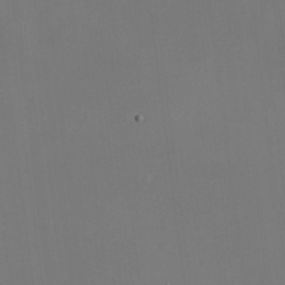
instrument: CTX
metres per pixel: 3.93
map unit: HNhu
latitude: 11.2159
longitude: 10.9353
